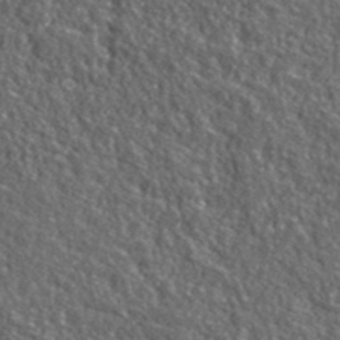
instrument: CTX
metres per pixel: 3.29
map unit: lHvf
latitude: 40.6868
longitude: -89.4616
